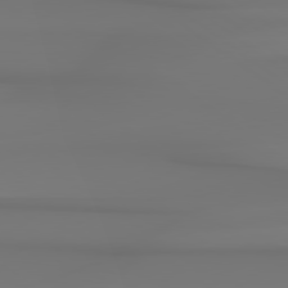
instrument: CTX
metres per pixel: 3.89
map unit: Hpe
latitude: 78.7813
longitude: -136.8380
